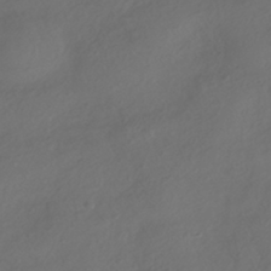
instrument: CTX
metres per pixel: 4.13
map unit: HNhu
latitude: -41.9178
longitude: 106.7463
